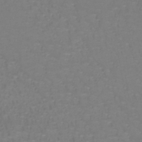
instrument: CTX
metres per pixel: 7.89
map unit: lHb
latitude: -42.1038
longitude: 56.9164
